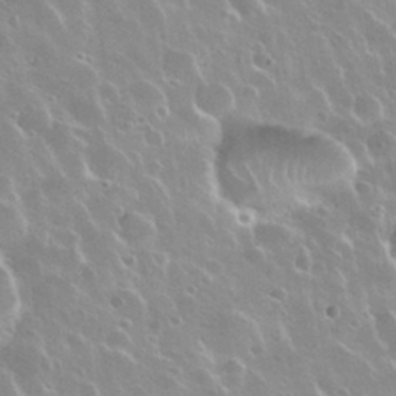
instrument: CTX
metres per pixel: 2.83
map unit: Nhu
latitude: 30.3279
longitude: -55.6316
